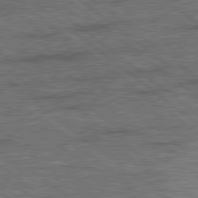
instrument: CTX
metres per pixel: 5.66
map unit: lApd
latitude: 79.1026
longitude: 174.6140
